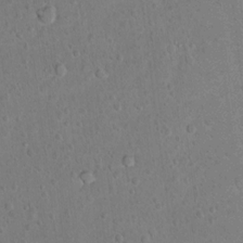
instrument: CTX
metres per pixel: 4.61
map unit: Hto
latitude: 12.2901
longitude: -36.4790
